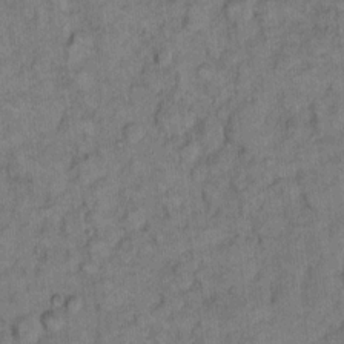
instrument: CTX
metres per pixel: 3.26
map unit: eHh
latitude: 8.8380
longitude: -63.6883
